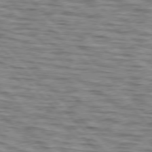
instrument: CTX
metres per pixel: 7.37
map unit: lApd
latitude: 76.8191
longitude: -70.8002
